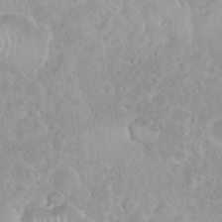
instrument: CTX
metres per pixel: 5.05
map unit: eHh
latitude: 35.3670
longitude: -61.9150
